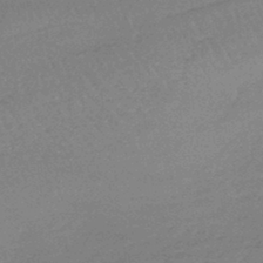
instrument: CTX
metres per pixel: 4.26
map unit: lHb
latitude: -42.4062
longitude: 66.3873
